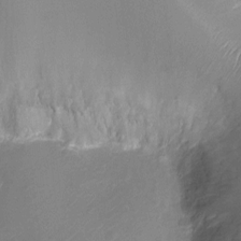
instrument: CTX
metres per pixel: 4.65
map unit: Ht
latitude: -9.8611
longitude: -20.8380
